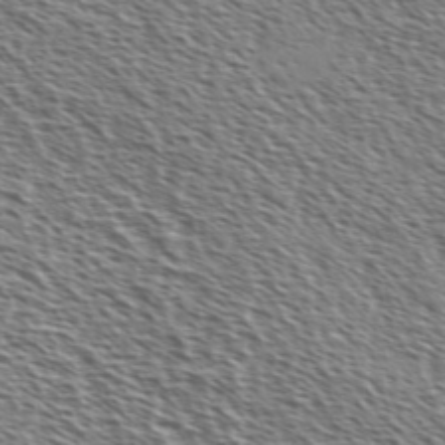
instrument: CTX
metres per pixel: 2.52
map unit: Ave
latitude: 37.2159
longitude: -111.7450
